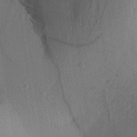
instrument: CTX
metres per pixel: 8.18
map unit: Aa
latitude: 26.2901
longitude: -143.6316
